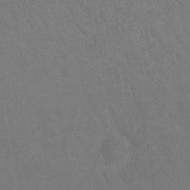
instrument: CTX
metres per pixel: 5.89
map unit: Nhu
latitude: 23.8583
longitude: -62.2712
